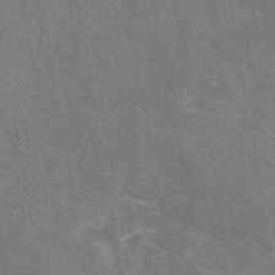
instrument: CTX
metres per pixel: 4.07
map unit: eAb
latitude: 50.3278
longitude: 115.8044
